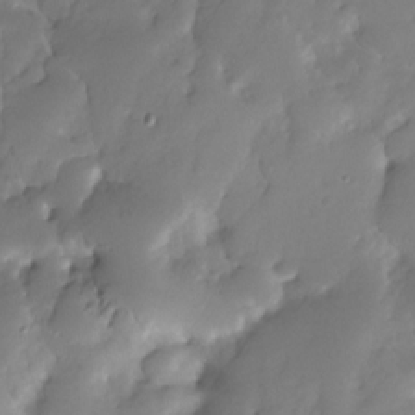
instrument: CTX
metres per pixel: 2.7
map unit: Nhe
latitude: -29.5021
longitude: -109.8961
